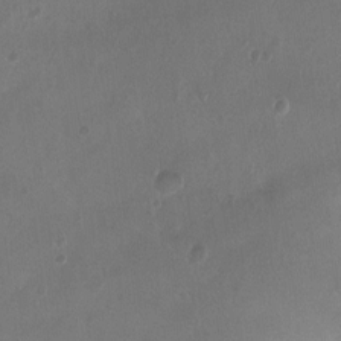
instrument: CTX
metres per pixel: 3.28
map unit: Ht
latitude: -11.8611
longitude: -20.8758
